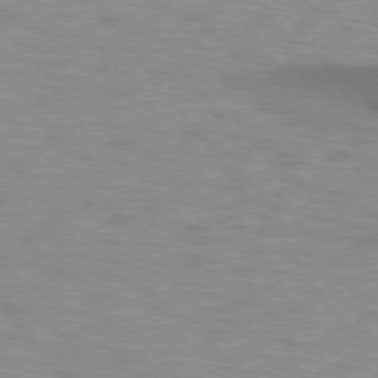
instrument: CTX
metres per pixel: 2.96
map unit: lApd
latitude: 74.3467
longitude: -59.9339
